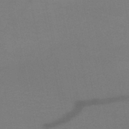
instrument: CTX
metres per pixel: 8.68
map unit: HNb
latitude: -50.6896
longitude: -43.5560
